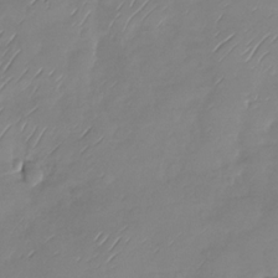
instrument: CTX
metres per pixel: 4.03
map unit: Nhu
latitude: -28.8219
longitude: -59.1781
